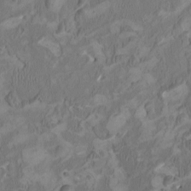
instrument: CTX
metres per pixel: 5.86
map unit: HNhu
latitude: 2.5357
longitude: -4.8569
